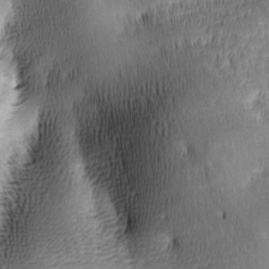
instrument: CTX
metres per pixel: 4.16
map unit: lAa
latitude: -9.3321
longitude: -125.3292
